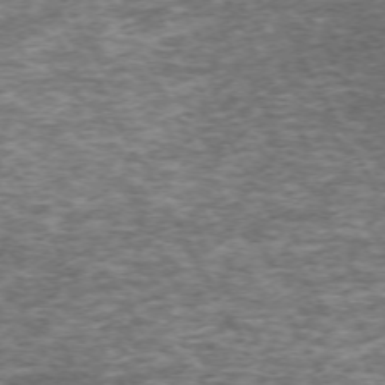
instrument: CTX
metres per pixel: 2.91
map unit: Hpe
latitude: -71.3132
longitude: 13.1242
